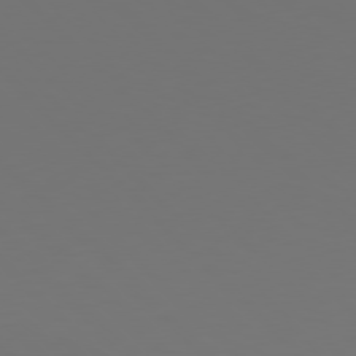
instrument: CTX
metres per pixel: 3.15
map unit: Hpe
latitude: 77.7638
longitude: -167.1403
